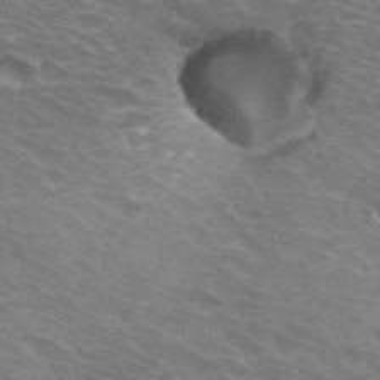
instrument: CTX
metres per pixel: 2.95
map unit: Hto
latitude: 33.2915
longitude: -43.5371
